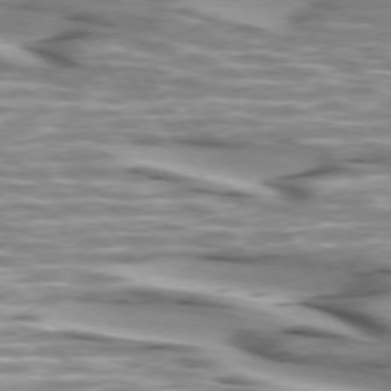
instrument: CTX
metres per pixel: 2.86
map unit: lApd
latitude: 74.1389
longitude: -57.8205
